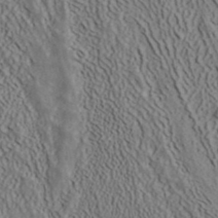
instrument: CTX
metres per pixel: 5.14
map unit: ANa
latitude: 41.0458
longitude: 33.5022
